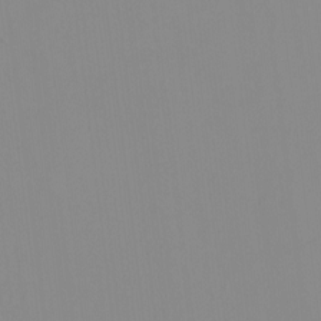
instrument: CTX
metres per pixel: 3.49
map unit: HNhu
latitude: -1.2943
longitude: -6.4601
